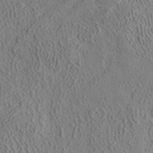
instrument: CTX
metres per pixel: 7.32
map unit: ANa
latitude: 41.5182
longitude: 33.1809
